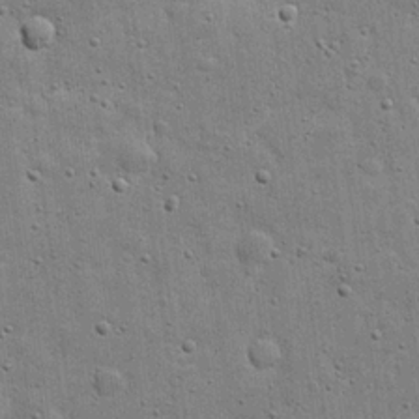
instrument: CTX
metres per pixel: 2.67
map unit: eHh
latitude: 20.6113
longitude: -63.2726
